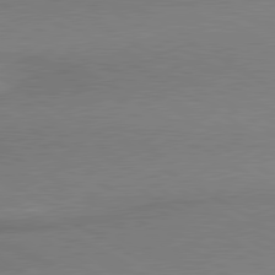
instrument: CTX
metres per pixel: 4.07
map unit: lApd
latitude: 80.2900
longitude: 166.2928
